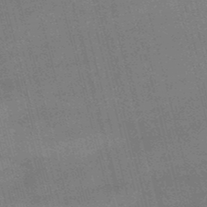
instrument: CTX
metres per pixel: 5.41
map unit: lHb
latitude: -48.6897
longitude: 76.5007
